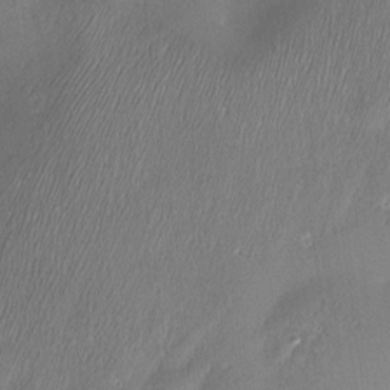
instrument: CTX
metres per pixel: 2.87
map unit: Nve
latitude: -23.3132
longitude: -138.7435
